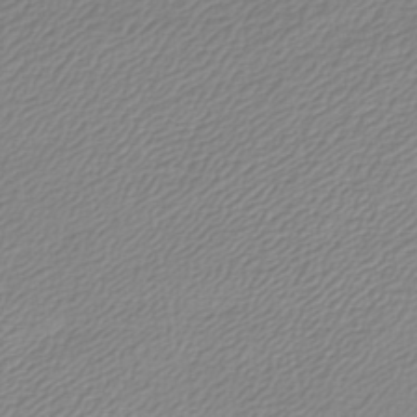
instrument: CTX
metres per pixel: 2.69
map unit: lHb
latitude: -42.2928
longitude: 66.0661
